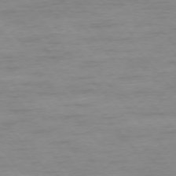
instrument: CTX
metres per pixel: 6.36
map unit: Ap
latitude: -76.4062
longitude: -84.1767
